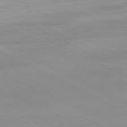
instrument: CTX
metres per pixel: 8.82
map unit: Ap
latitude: -81.1242
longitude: -92.3656
